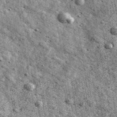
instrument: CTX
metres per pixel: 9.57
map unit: Ave
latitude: 40.2711
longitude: -106.9325
